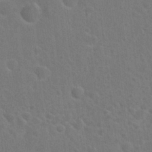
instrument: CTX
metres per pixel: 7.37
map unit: Hto
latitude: 22.8191
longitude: -47.8206
